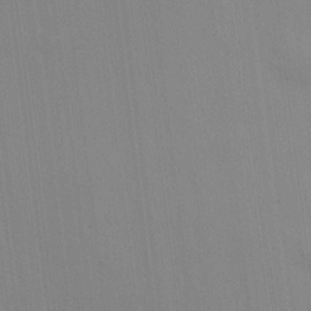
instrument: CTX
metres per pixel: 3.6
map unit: HNhu
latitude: 13.6127
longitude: 11.4454
